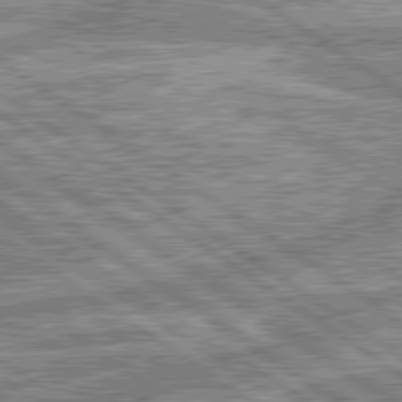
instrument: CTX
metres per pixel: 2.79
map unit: lApd
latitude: 80.0255
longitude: -179.0648
